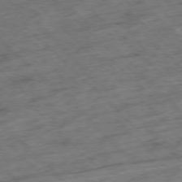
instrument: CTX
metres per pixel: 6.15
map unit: Hpe
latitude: -77.1620
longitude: -16.3278
